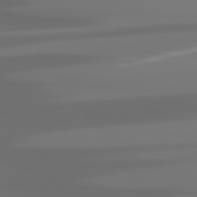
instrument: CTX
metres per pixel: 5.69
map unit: lApd
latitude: 81.7639
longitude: -145.3670
